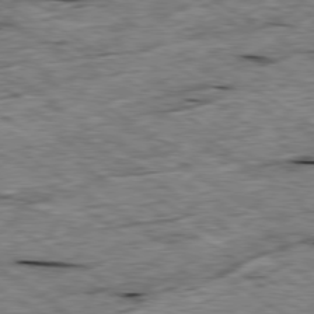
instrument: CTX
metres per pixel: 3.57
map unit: Ap
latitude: -79.6155
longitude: -86.7813
